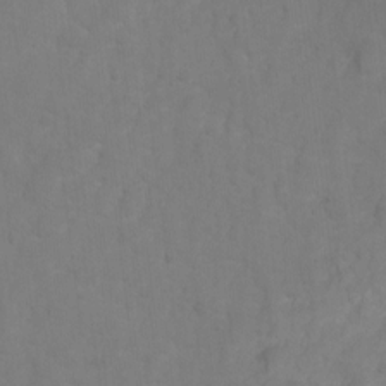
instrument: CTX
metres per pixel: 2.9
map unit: Hto
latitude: 2.7624
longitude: -35.3670
